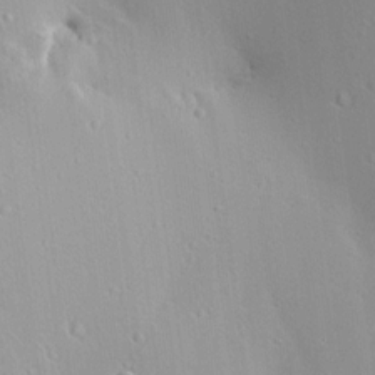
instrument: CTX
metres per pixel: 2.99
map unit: Aa
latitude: 12.4790
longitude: -142.8569
